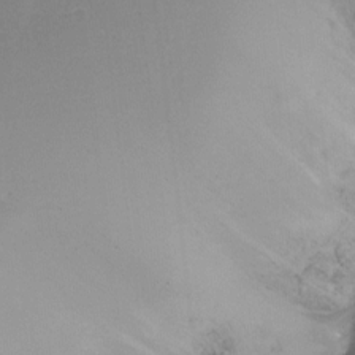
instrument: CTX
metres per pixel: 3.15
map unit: Ht
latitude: -16.1795
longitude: -45.5371
